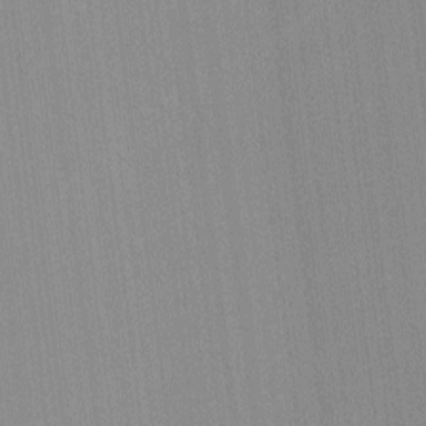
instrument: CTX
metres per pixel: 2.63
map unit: lHvf
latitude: -12.6141
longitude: -103.1214
